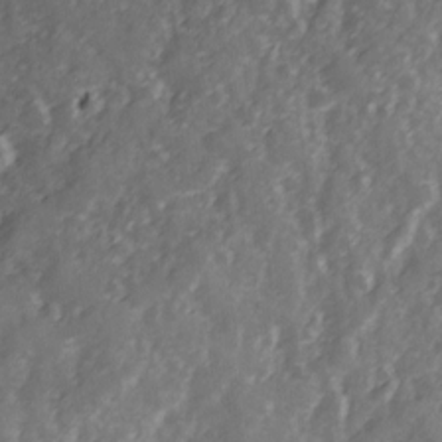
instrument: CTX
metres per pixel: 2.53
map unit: Ave
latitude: 12.9136
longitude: -103.4237
